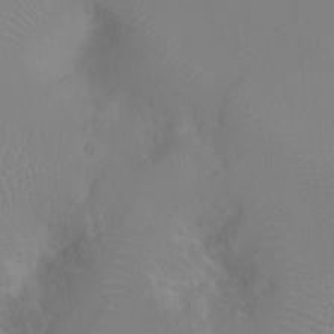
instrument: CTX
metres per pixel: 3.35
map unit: Ht
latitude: -1.5399
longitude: -16.3467
